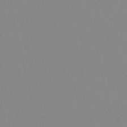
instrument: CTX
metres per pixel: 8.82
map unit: HNb
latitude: -52.9163
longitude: -36.7246
